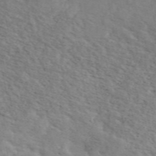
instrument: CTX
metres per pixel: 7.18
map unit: ANa
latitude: 49.6127
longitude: -73.0837
